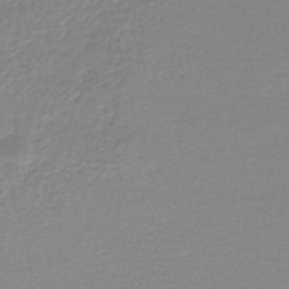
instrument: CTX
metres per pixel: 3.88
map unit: lHb
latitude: -44.1039
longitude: 65.7289
